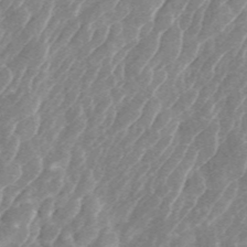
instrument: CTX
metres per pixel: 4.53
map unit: ANa
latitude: 45.4993
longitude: 30.5007
